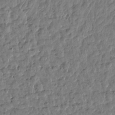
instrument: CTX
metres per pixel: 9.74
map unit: Htu
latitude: 1.1781
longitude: -179.3293
